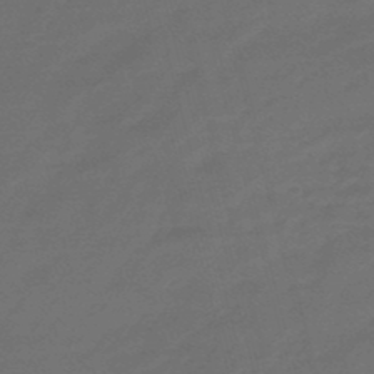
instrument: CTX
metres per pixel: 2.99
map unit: eHb
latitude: -47.9367
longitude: 87.2187
